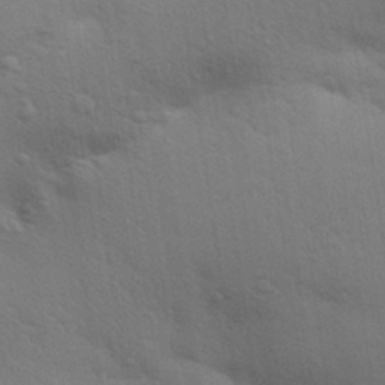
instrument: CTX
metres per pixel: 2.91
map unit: Aa
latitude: 31.9528
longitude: -146.1767
